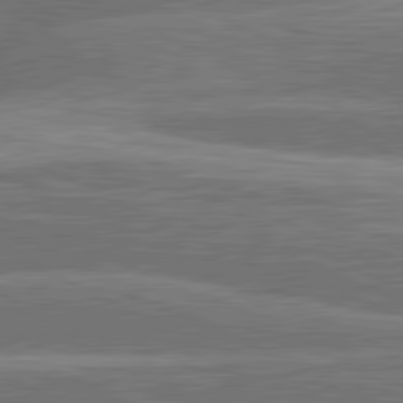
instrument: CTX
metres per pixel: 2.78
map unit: lApd
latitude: 81.1970
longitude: -167.6882
